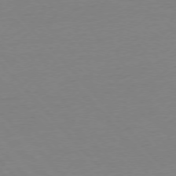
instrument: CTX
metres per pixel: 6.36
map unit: Ap
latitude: -76.5196
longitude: -93.2537
